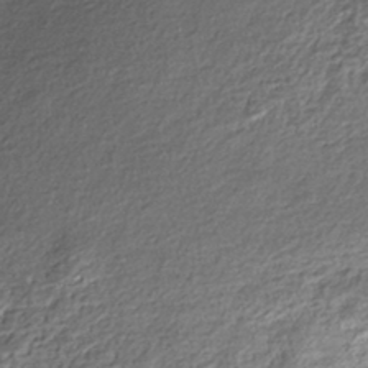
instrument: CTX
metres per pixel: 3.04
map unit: Nhe
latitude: -45.7667
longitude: 152.4440
